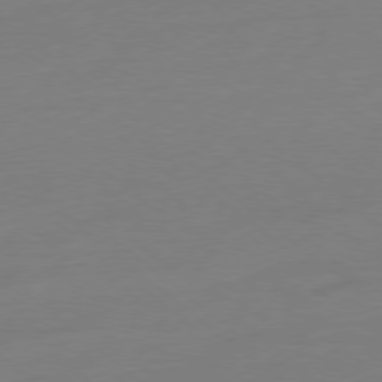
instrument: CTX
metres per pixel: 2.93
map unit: Ap
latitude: -78.5007
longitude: -99.0647
